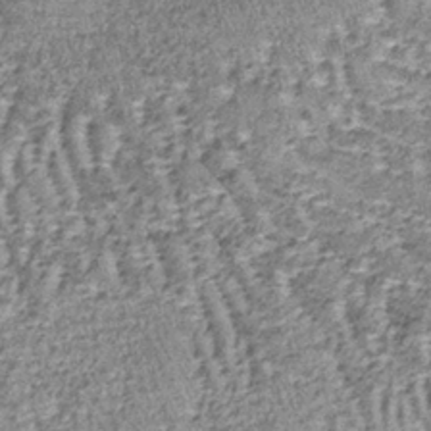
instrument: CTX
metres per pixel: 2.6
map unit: lHb
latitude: -37.3131
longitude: 66.1984
